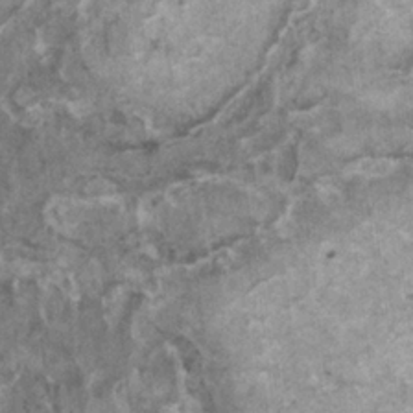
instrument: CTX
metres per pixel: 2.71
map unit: HNhu
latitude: 1.1403
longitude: 4.5007
